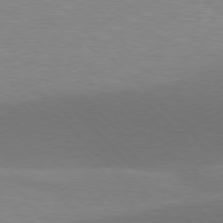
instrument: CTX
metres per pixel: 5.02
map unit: lApd
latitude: 77.0647
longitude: -59.8394
